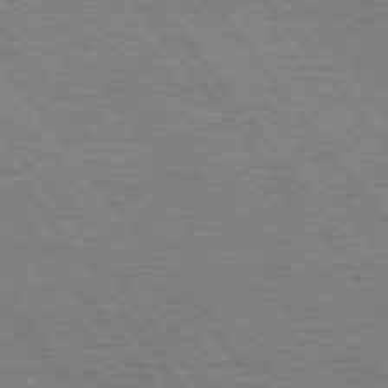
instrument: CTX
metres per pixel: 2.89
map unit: Hpe
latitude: 74.4034
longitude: -138.8947
